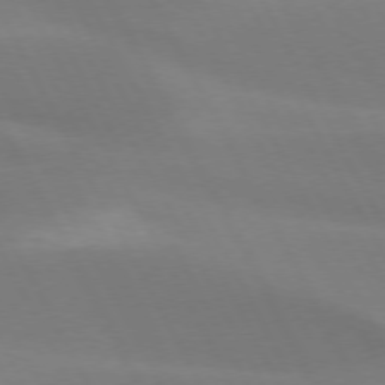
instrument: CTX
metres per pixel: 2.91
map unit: lApd
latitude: 73.4616
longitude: -48.8002
